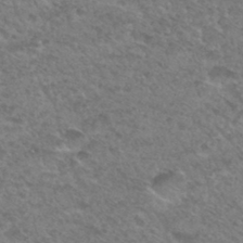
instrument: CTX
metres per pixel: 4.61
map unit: Hto
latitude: 33.0836
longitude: -49.1403
